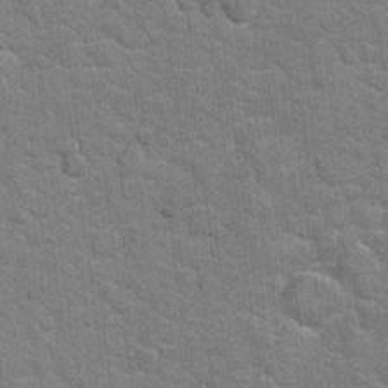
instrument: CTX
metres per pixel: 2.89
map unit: Hto
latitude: 20.5168
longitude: -48.2522
